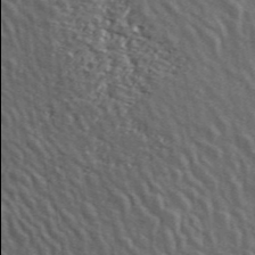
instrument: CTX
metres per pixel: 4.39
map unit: ANa
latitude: 43.9906
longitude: 46.0094
